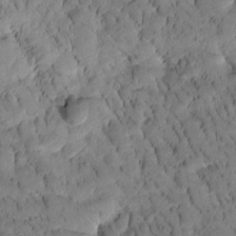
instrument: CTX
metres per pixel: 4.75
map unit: Htu
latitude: -3.7666
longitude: 172.1039
